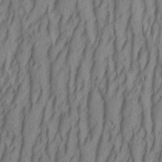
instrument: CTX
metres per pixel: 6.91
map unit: Aa
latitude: 25.6882
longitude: -136.0633
